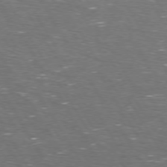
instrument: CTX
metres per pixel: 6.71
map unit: Hpe
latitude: 73.1404
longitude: -124.2144
